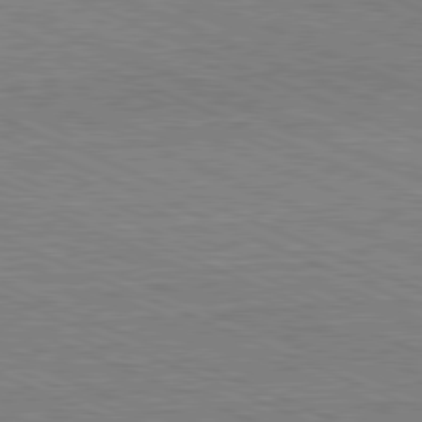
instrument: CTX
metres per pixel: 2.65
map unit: Hpe
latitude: -81.7478
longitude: 11.8234
